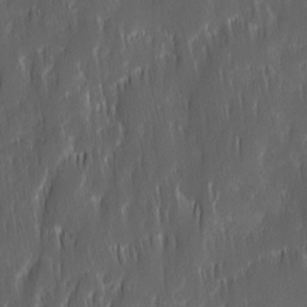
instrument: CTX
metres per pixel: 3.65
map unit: Ave
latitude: 9.7261
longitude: -105.2726
